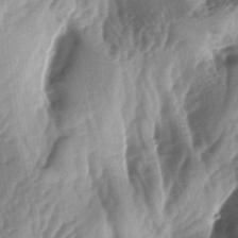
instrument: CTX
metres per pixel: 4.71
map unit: lAa
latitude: -5.4076
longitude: -126.6302
